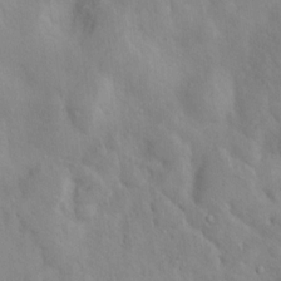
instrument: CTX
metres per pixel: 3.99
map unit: Nhu
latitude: 11.1403
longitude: -26.2712
